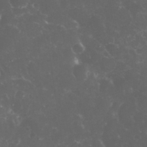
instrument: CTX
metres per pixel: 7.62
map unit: eHh
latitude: 33.4993
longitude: -63.0459
